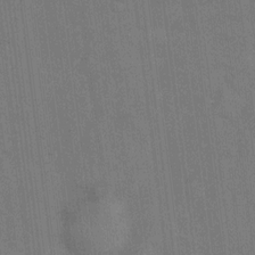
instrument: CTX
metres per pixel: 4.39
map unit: Hto
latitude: -10.1984
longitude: -36.2334
